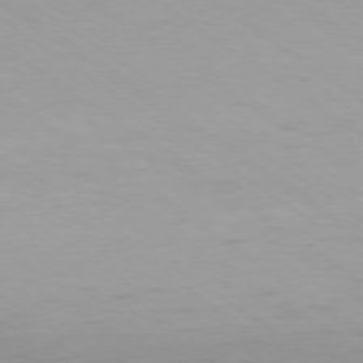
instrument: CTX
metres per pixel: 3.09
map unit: Ap
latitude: -79.3698
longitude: -94.1956
